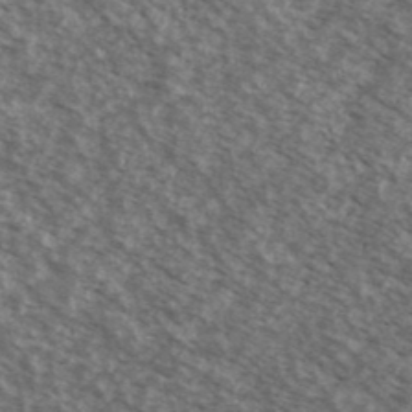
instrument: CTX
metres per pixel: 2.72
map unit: Ave
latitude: 38.7435
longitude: -110.9325
